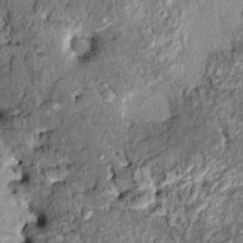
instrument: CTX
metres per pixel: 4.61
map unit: HNhu
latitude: 6.8002
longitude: 0.2929
